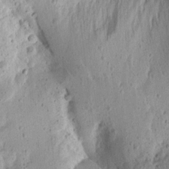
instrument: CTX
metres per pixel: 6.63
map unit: Aa
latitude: 13.4049
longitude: -140.7057
